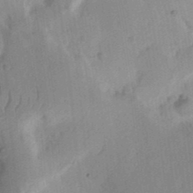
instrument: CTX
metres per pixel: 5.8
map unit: Ht
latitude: 13.7072
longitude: -74.8380
